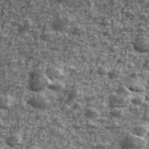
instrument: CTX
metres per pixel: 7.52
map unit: Ave
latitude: 41.8961
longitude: -114.1199
